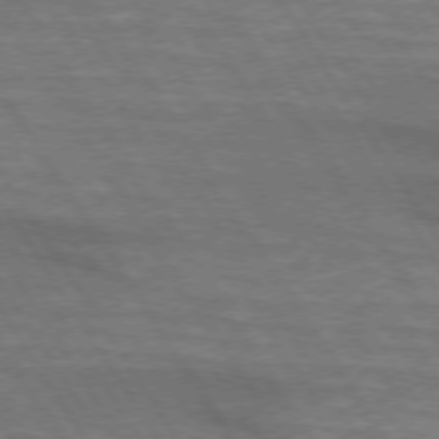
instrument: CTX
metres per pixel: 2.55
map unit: lApd
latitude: 73.8773
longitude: -62.9892
